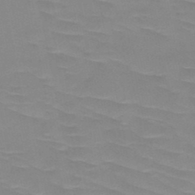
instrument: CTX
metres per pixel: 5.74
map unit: HNb
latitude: -48.4440
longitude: -49.1781
